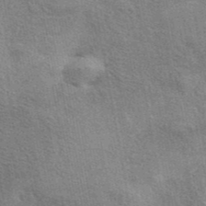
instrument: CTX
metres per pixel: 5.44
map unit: eAb
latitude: 41.4615
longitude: 102.6707
